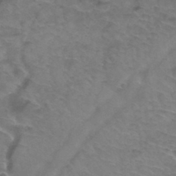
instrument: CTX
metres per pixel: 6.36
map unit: Hto
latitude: 34.7813
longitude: -44.3089
